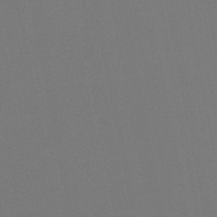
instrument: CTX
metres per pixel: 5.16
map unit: lHb
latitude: -47.8989
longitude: 69.0297
